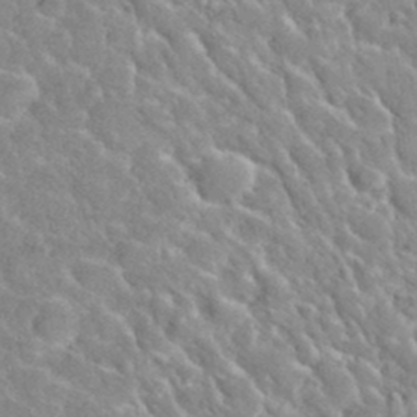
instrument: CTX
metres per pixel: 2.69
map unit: Hto
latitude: 35.6505
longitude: -49.7072
